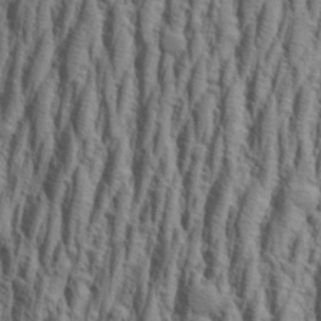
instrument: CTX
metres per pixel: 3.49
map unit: Aa
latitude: 23.6694
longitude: -143.9528
